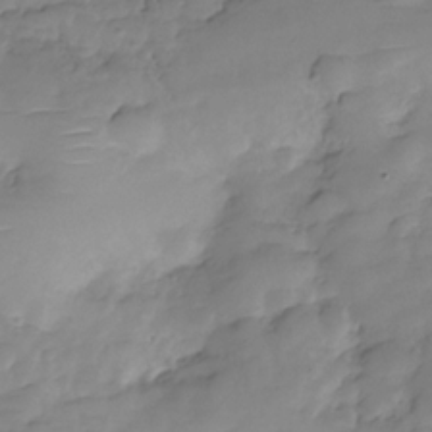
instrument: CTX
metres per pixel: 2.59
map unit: Hve
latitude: -29.5588
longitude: 90.6519
